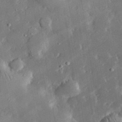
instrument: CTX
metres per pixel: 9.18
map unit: lHvf
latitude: 32.9136
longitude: -92.1011
